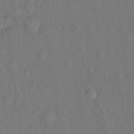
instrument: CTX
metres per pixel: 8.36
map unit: Hto
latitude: 14.4790
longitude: -60.1578
